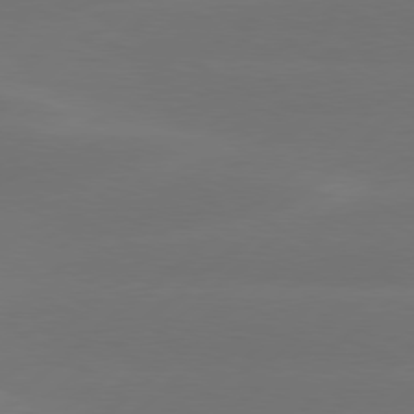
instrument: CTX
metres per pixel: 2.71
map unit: Hpe
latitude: 78.2712
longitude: -130.8380
